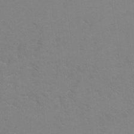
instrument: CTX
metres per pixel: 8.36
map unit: Hto
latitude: 6.9325
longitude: -31.1781
